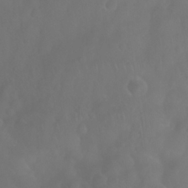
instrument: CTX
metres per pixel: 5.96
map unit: Nhu
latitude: 28.0822
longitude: -65.3671
